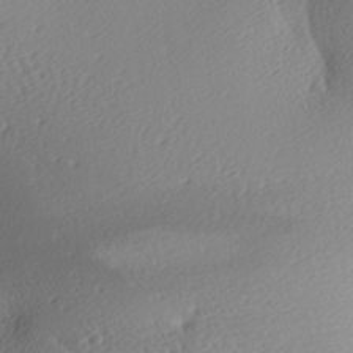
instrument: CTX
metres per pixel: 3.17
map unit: lAa
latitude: -9.7855
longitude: -125.4615
